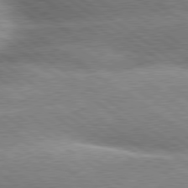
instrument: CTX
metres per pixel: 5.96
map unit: lApd
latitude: 79.9150
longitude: -139.9150
